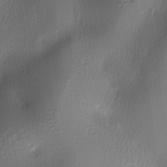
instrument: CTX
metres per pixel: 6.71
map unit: lAa
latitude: -6.2928
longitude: -123.4615
